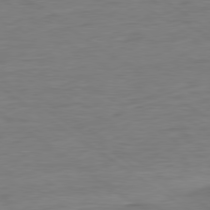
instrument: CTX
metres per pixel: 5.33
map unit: Ap
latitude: -80.2740
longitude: -80.3845
